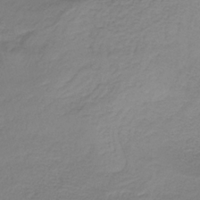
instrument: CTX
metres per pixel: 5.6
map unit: HNb
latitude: -34.0850
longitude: 53.1242
